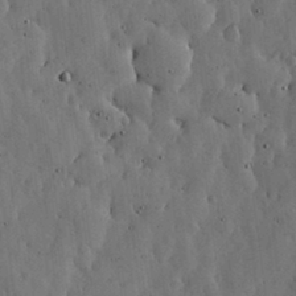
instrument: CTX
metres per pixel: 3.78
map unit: lHvf
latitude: 19.1970
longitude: -114.1766
